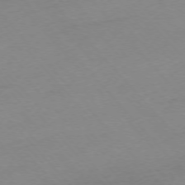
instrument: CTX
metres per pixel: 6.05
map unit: Ap
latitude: -76.0661
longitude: -71.6694
